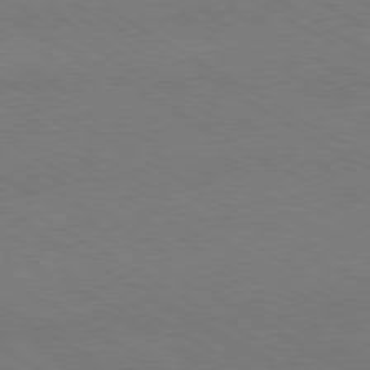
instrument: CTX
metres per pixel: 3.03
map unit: Hpe
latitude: -80.5385
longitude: 19.7289
